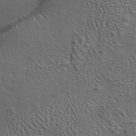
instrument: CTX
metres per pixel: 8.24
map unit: ANa
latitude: 40.0822
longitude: 29.6722
